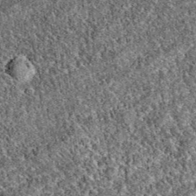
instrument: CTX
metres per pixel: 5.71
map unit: eAb
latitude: 38.2522
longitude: 111.9745
